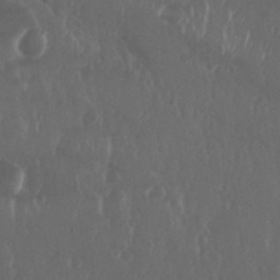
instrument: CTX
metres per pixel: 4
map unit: Nhu
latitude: 29.0647
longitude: -57.1403
